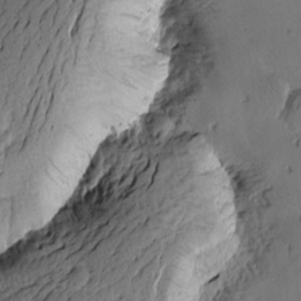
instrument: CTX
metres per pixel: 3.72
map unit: Htu
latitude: -3.8611
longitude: -177.1781
